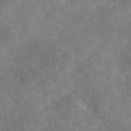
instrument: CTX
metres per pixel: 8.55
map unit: eAb
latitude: 45.8583
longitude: 126.0472
